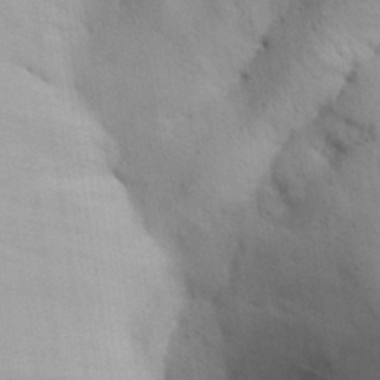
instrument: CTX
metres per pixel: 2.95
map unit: Aa
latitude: 30.4412
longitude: -145.1781
